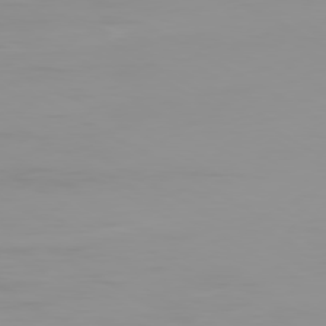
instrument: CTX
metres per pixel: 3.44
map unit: Ap
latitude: -79.9556
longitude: -77.2348
